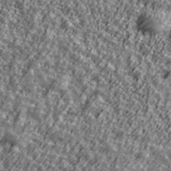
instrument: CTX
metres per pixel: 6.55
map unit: Ave
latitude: 42.3845
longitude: -113.4615
